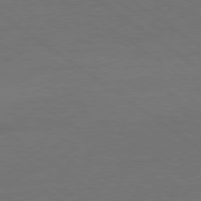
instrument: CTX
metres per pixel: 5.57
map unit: Ap
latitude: -79.3509
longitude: -53.8017
